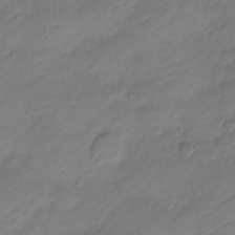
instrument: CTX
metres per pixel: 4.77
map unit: Nve
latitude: -17.5588
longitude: 106.4818
